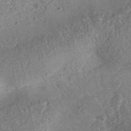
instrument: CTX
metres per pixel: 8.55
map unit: eAb
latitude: 36.2523
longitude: 112.0661
